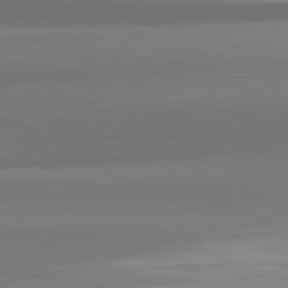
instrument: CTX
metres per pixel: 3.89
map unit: lApd
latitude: 82.1955
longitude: 170.8975
